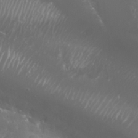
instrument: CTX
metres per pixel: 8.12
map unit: Nhu
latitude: 25.8772
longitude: -60.2711
